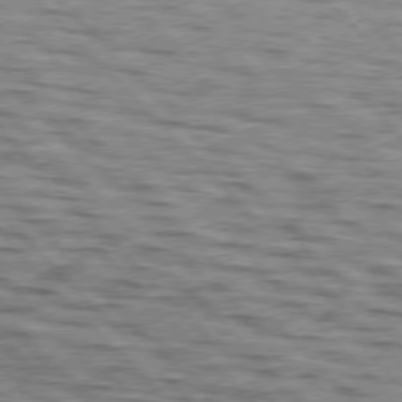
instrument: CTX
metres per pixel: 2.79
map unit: lApd
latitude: 76.8380
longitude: -70.7624
